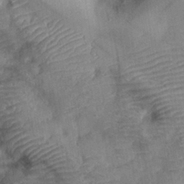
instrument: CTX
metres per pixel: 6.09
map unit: eHh
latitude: 30.3657
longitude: -72.5546
